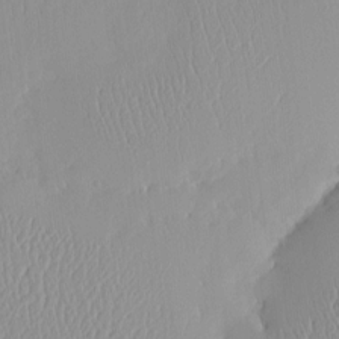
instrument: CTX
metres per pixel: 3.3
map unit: eHh
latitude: -4.4062
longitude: 15.3699
